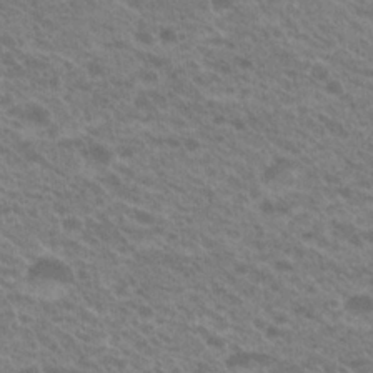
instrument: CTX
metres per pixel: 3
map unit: Hto
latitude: 21.6883
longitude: -37.9150
